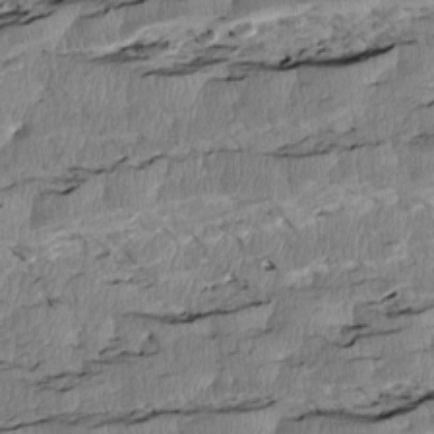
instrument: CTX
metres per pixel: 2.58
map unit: Htu
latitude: 3.9906
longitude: 151.2943
